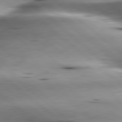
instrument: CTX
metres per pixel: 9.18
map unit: lApd
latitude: 80.0444
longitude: -143.4616
